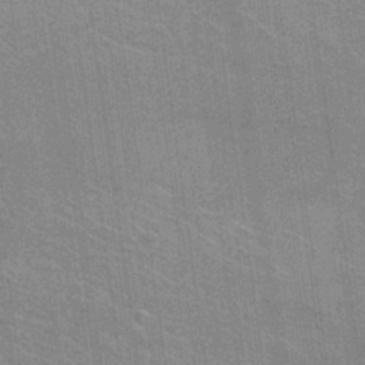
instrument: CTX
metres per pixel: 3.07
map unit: Hto
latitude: 26.1011
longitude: -43.0459
